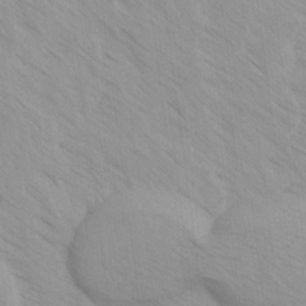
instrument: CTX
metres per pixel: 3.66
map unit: Ave
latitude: -1.7289
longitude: -112.3656
